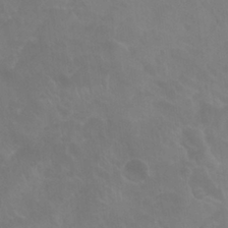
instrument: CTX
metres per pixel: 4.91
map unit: Nhu
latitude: 26.8947
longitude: -54.3089
